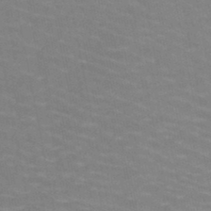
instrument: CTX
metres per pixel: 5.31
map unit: HNb
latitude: -47.6910
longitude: -47.2726
